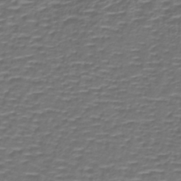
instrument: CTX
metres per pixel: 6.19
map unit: lHb
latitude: -39.3510
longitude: 59.1053
